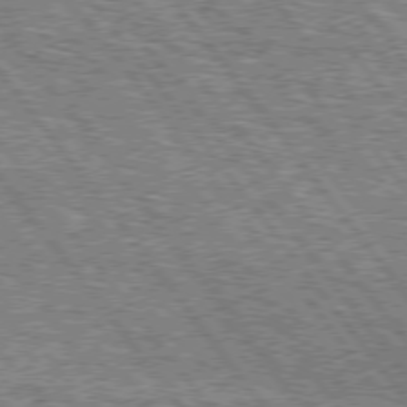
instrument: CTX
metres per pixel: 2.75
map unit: Hpe
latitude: 75.1592
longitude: -156.3467
